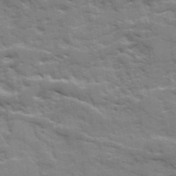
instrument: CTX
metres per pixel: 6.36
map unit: Ave
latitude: 18.9513
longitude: -129.9150
